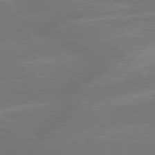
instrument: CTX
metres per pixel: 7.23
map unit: lApd
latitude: 79.2915
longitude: -143.6694
